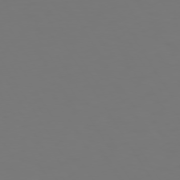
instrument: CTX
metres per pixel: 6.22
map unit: Hpe
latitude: 73.6505
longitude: -126.6113
